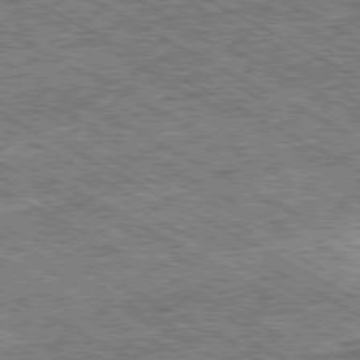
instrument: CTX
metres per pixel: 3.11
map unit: Ap
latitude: -80.3118
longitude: -78.8002
